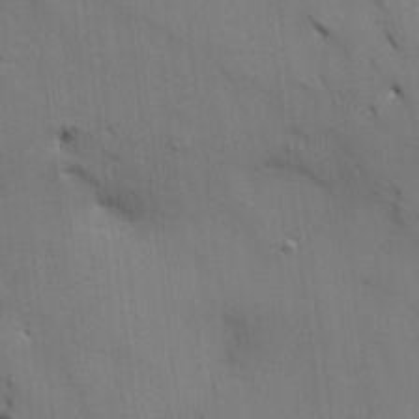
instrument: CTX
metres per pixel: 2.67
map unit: HNhu
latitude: 14.1767
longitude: 11.3699
